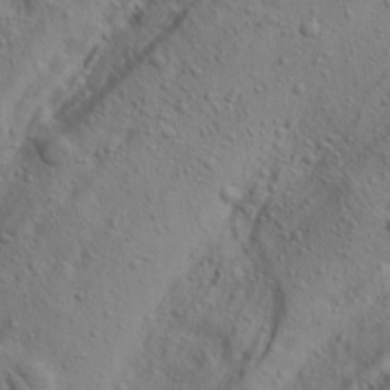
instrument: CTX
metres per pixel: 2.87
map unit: lAa
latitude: 22.2145
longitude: -137.8206
